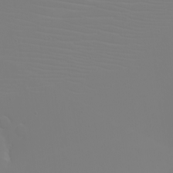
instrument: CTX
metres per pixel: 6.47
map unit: eHh
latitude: -5.5966
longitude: -84.1011
